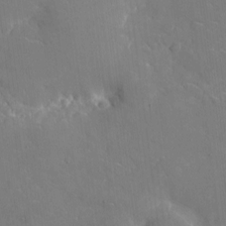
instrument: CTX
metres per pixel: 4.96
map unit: eHh
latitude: 5.0080
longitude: -68.0444
